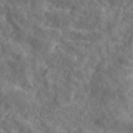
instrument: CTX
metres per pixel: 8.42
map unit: ANa
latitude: 43.8772
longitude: 25.8611
